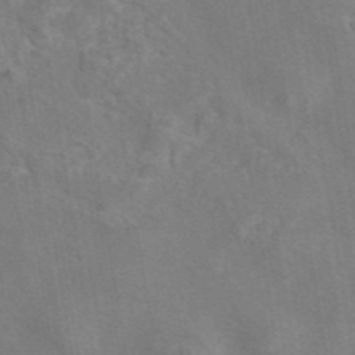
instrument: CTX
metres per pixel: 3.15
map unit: eAb
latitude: 45.4615
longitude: 109.5966
